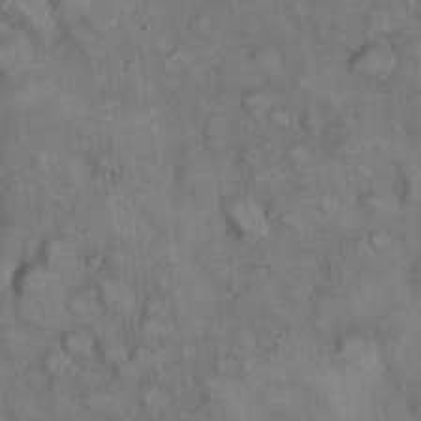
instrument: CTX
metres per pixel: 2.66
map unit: eHh
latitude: 22.4034
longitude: -60.8002
